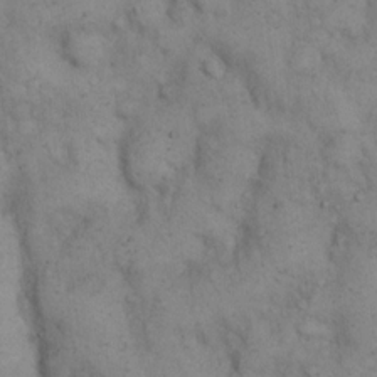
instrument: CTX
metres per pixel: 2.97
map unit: eHh
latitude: 15.0081
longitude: -63.7639
